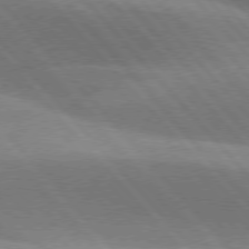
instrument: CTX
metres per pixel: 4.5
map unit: lApd
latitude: 76.3089
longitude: -62.3845
